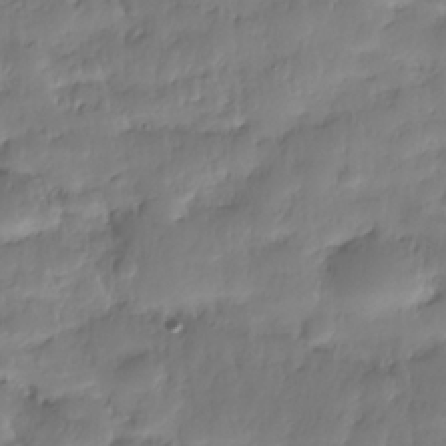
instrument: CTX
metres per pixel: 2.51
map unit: Nhe
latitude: -36.8030
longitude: -179.0648
